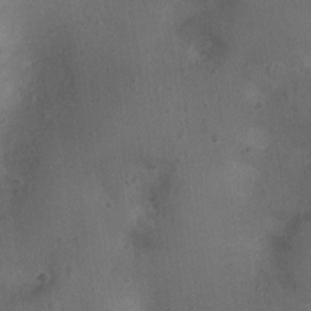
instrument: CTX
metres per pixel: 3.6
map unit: Ht
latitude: -3.8422
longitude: -15.7828
